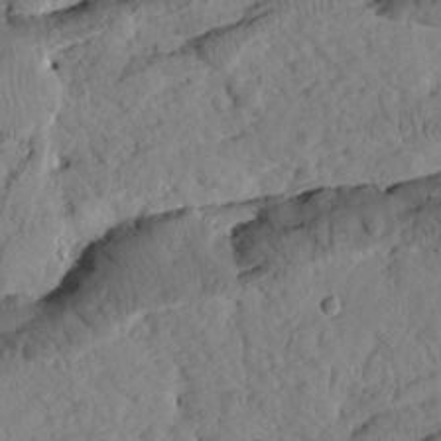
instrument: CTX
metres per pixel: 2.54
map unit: Htu
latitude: 1.3670
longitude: 176.3495
